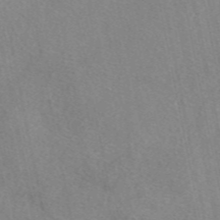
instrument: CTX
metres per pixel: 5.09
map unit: eAb
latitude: 48.1767
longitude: 111.6532
